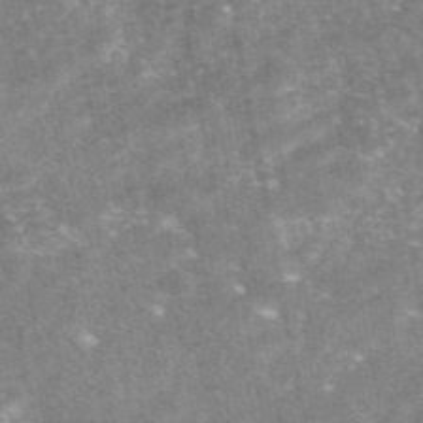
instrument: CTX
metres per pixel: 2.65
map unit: eAb
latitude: 47.1026
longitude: 121.5777
